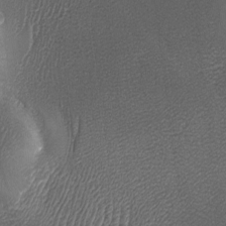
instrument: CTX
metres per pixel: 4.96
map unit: Ave
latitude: -6.8408
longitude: -121.0459
